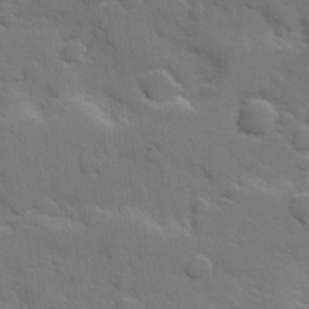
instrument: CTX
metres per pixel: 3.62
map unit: Hve
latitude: 24.6679
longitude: 148.2740
